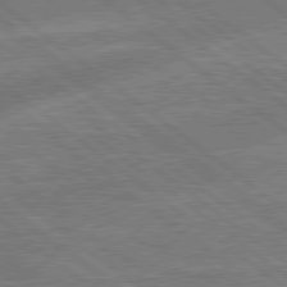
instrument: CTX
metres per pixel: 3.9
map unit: lApd
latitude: 79.2159
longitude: 174.2361
